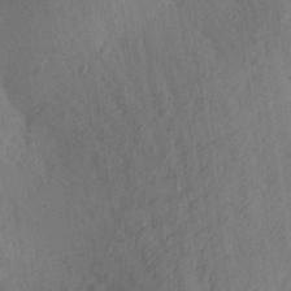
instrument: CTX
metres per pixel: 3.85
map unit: Aa
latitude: 29.8961
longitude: -145.1781
